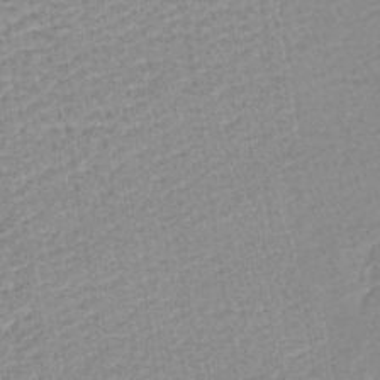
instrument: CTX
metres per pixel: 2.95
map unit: eHb
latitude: -44.3873
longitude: 81.0865
